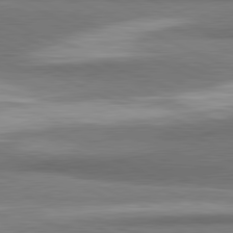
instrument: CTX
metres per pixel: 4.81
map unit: lApd
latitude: 81.4804
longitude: 164.1228
